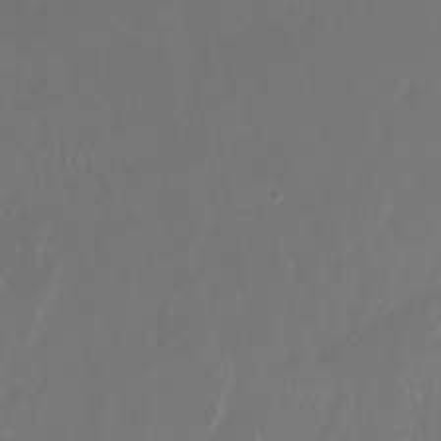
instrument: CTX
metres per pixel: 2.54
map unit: Htu
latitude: -14.0094
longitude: -49.4426
